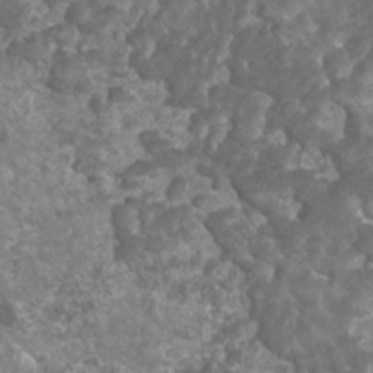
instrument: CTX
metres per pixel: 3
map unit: HNhu
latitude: 1.8961
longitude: -0.4412
